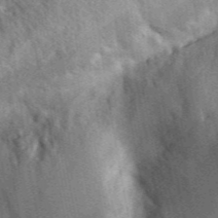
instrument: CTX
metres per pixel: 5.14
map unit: lHvf
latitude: 35.4237
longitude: -90.9703
